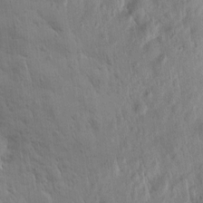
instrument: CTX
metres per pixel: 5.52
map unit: Htu
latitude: 1.8961
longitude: -178.4034
